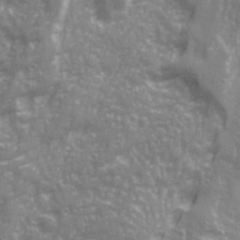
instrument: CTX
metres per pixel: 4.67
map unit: Ave
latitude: 21.3671
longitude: -132.7624
